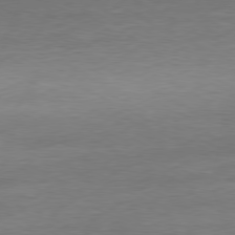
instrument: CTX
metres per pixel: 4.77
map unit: Ap
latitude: -80.7652
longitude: -95.3293
